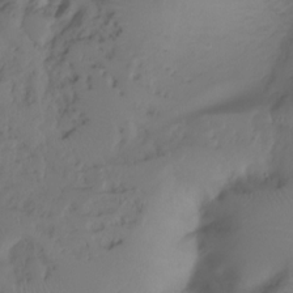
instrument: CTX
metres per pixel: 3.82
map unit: Ht
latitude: -7.8233
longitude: -29.9150
